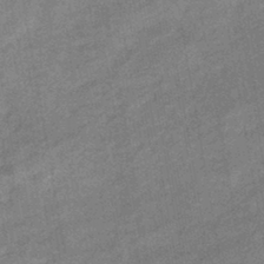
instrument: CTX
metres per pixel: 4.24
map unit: eHb
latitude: -42.2172
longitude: 82.4629
